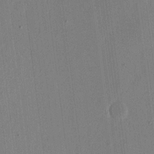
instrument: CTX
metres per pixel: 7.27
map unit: eHh
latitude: 16.0444
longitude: -69.6316
